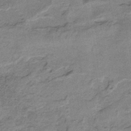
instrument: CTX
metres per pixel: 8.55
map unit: HNb
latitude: -34.3873
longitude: 57.5399
